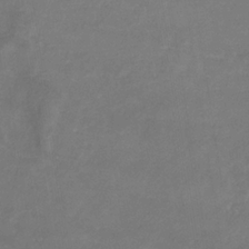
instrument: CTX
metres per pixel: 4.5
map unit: eHb
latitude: -33.2187
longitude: 72.3873
